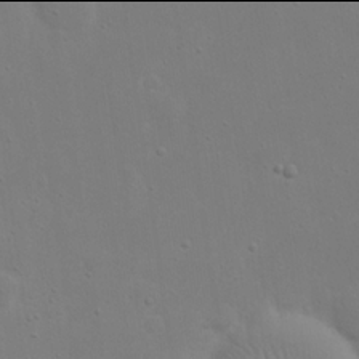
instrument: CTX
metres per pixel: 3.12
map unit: eHh
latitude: 17.9906
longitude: -71.7638
